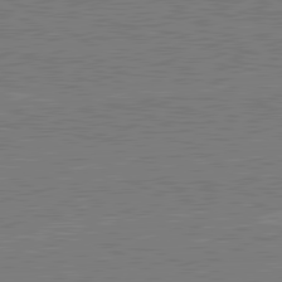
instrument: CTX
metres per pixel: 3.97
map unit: lApd
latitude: 80.8380
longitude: 169.3509
